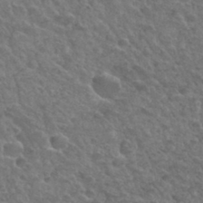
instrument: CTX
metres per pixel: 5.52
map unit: Hto
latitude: 33.5560
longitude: -49.9528
